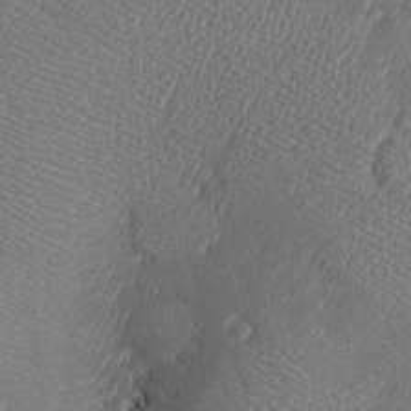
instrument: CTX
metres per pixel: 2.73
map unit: Htu
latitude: -6.7274
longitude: 158.4062
